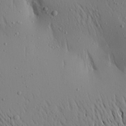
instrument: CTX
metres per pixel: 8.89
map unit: Aa
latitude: 19.4237
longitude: -147.8395
